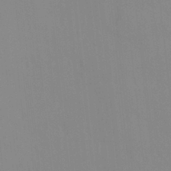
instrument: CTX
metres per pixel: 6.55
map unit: HNhu
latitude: 7.2348
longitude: 13.3699
